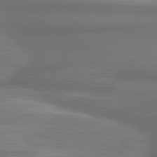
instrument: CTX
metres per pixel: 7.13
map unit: lApd
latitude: 81.4048
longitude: 172.4440
